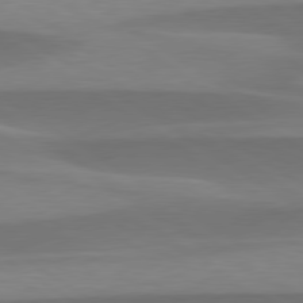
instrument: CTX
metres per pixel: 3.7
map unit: lApd
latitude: 79.5560
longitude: -95.2726
